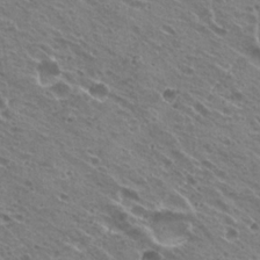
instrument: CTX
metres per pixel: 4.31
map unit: Hto
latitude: 22.8191
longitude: -31.8206
